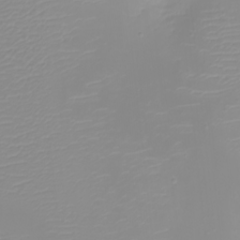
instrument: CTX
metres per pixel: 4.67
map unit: eHh
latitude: -5.4265
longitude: -84.9703
